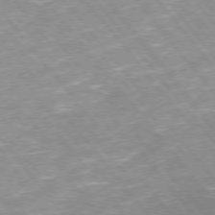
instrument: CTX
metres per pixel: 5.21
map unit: Hpe
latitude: 73.2726
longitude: -141.7638
